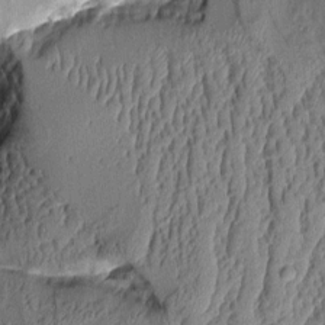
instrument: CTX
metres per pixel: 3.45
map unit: Aa
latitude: 9.5560
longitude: -128.8191
